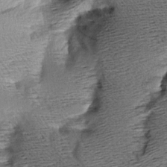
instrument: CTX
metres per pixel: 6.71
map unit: Aa
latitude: 8.2523
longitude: -140.8946
